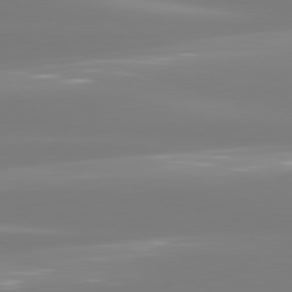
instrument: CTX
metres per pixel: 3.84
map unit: lApd
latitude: 81.0647
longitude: -134.2522
